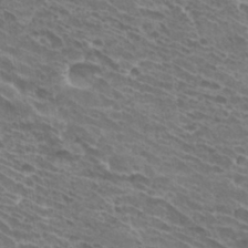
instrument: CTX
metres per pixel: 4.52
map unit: Hto
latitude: 32.2145
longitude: -42.0255
